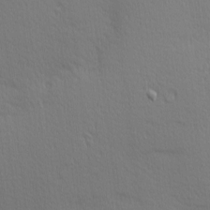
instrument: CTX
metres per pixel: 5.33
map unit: Nhu
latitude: 3.1592
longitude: -75.6694
